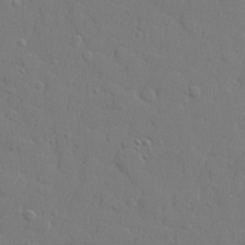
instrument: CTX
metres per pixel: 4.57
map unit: lHvf
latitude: 23.3859
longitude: 141.9367
